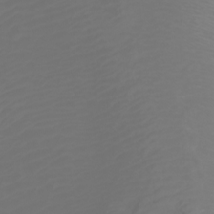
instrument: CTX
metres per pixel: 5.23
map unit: Ht
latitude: -3.1620
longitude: -61.3670
